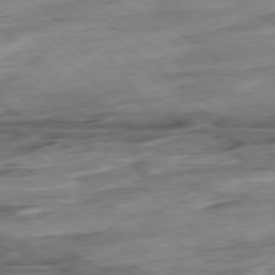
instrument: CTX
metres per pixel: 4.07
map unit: Hpe
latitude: -78.8408
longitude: -18.1011
